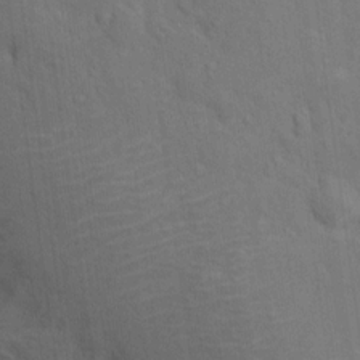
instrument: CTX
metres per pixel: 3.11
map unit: Nhu
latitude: 14.4034
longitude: -30.6302
